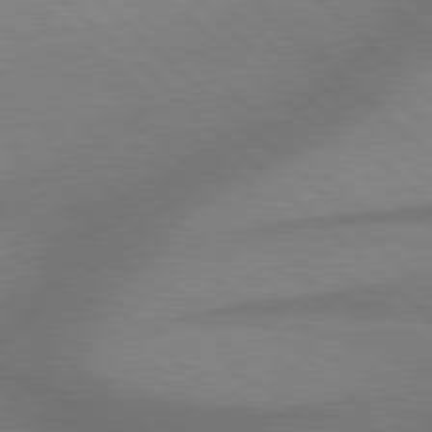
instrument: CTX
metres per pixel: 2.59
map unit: Hpe
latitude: 77.9528
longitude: -156.6490
